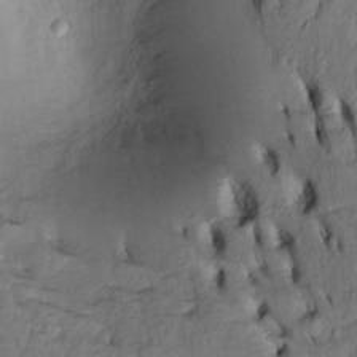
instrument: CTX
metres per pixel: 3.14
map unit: Htu
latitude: -3.5210
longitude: 152.1228
